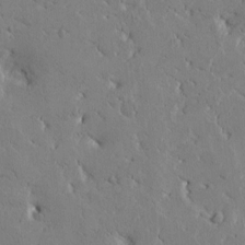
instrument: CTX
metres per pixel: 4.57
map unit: Htu
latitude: -1.6722
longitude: 175.5966
